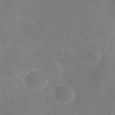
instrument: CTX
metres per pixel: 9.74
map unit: Hve
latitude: -31.8989
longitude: 93.8044
